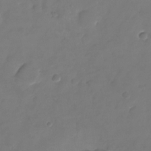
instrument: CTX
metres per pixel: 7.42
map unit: Nhu
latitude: -23.9178
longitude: -69.6316
